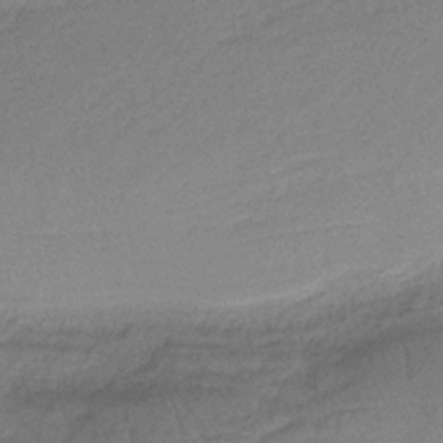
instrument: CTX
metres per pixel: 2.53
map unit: HNb
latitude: -36.2928
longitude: 56.8219
